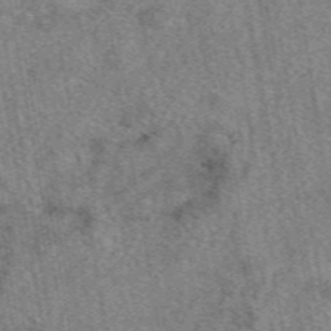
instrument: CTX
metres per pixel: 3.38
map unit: eAb
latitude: 49.0836
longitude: 109.0675
